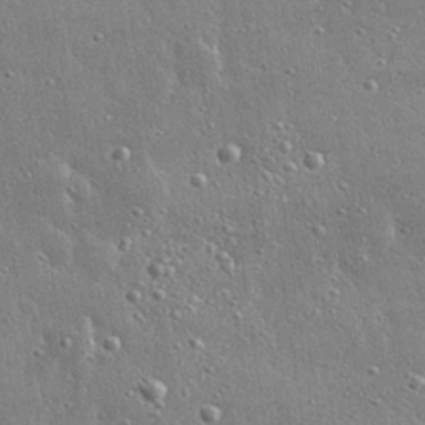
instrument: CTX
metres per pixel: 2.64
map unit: Hve
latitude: 29.0269
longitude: -92.2711
